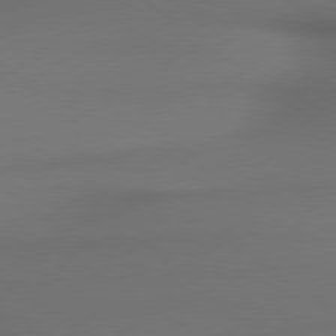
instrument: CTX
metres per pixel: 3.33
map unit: lApd
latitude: 79.8017
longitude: -174.8002
